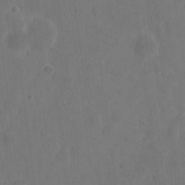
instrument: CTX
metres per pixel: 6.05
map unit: eHh
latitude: 7.1025
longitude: -72.9892
